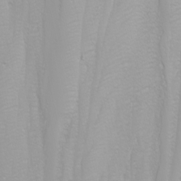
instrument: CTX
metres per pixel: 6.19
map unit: Nhu
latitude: -6.4251
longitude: -88.2901
